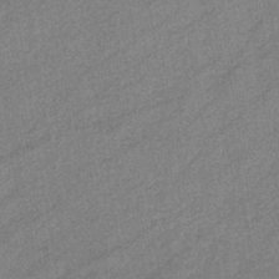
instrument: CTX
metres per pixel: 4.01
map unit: eHb
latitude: -40.6329
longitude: 81.8800
